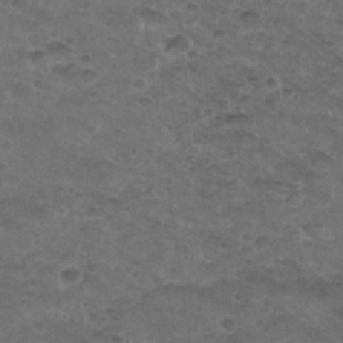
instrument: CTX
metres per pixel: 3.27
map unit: Nhu
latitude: 31.2348
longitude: -53.2537
